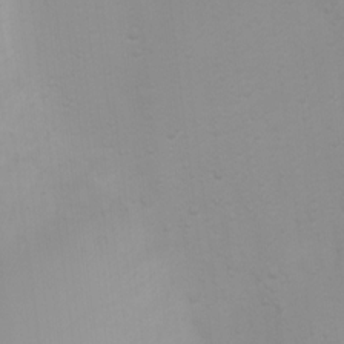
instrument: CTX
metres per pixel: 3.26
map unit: Ht
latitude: 3.7071
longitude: -22.9325
